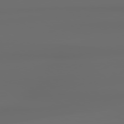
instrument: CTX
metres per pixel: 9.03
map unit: lApd
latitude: 79.1214
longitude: -138.4790
